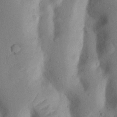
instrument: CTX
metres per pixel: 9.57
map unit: Nhu
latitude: 17.8394
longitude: -75.7828
